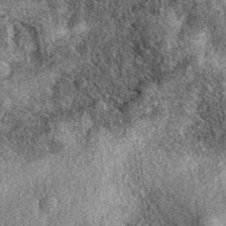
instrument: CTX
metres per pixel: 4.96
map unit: eAb
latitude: 39.3293
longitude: 109.0108
